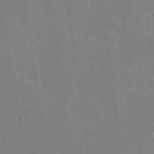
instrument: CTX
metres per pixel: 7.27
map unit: Nhu
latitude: 30.3468
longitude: -57.9339
